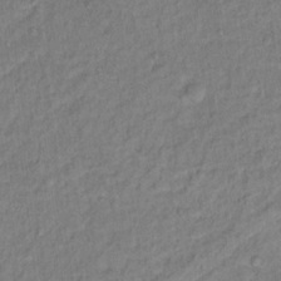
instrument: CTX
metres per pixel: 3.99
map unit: Hto
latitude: 12.2712
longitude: -37.8206
